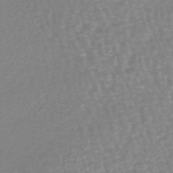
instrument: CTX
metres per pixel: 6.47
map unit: lHb
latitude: -44.3873
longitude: 78.9163
